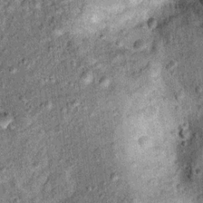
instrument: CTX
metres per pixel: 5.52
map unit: Ht
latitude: 11.9150
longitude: -38.9891
